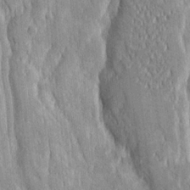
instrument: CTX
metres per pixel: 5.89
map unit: Ave
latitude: 22.8569
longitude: -134.1389
